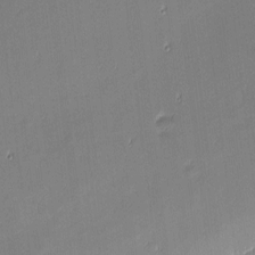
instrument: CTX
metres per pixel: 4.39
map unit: eHh
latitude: -2.8974
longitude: -81.7827
